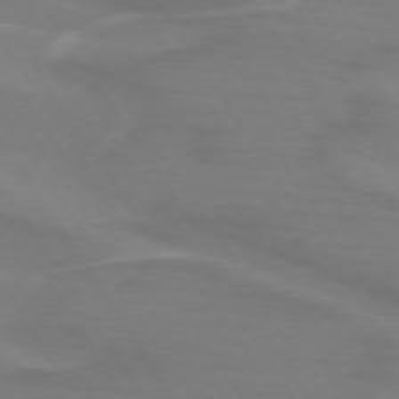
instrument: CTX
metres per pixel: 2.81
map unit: lApd
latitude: 73.8395
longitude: -61.5749
